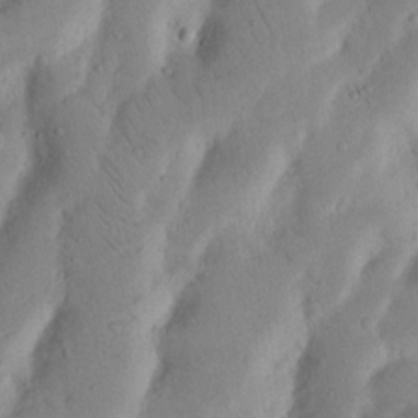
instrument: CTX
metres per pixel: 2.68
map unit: Nhu
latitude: 17.7261
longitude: -75.4049
